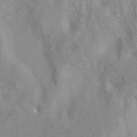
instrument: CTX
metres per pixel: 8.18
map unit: eAb
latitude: 40.9891
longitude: 106.3684
